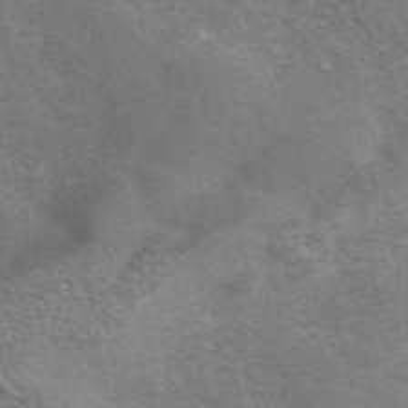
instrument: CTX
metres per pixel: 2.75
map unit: eAb
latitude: 42.0633
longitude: 105.4265
